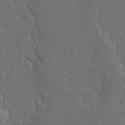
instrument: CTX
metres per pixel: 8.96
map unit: Ave
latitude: 14.1200
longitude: -137.5371
